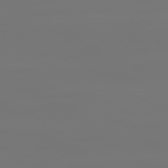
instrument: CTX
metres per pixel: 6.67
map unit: Ap
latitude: -78.8975
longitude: -60.9513
